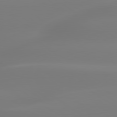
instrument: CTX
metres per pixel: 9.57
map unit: lApd
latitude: 79.8773
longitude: -136.6302
